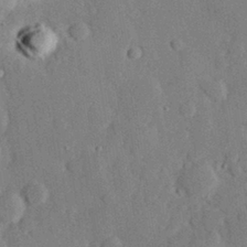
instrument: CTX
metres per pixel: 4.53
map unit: eHh
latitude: 29.2915
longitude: -81.0836
